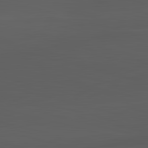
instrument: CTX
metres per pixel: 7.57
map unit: lApd
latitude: 83.7260
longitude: -132.0822
